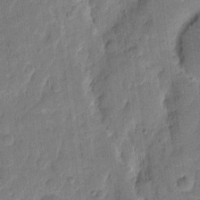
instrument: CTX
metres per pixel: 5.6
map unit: eHh
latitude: 10.8002
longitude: -65.5182
